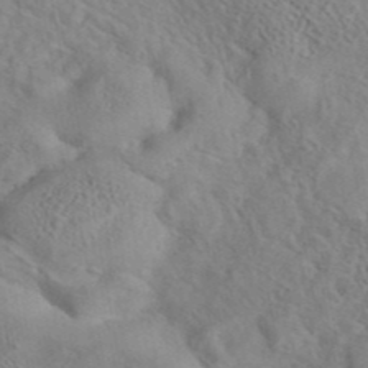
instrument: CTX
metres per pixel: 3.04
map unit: eAb
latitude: 41.6882
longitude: 105.3509
